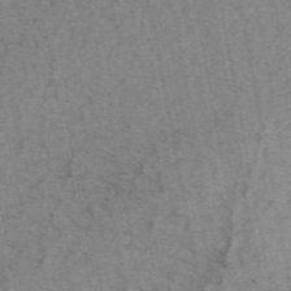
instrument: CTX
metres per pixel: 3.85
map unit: eAb
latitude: 47.7261
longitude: 103.2187
